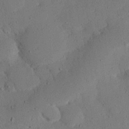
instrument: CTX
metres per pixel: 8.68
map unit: eHh
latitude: 26.0444
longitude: -80.3278
